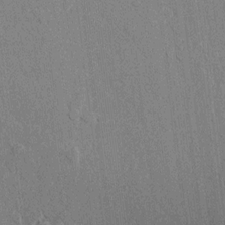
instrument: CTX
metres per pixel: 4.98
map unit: lAvf
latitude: 7.4237
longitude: 166.6329
